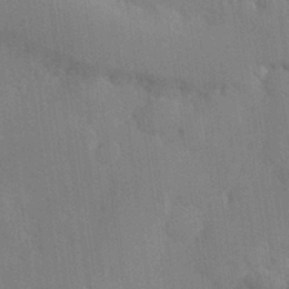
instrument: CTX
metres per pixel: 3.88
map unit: Hve
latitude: 26.6113
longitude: 150.9542
